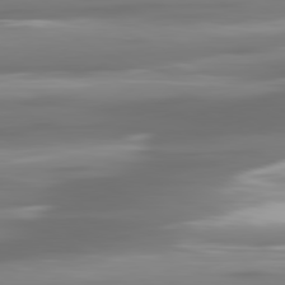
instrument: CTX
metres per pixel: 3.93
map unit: lApd
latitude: 81.0080
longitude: -138.1956
